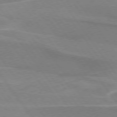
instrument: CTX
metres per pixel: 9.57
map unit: lApd
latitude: 74.7624
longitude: -67.1214
